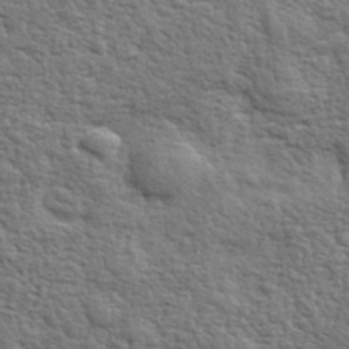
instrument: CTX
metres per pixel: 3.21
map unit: eHh
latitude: 36.8569
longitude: -82.1199
